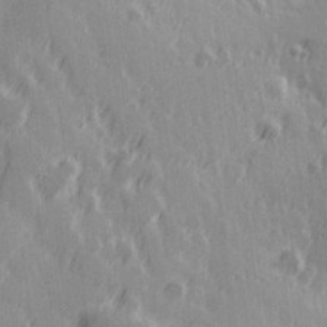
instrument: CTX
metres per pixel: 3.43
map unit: Hve
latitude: 25.8583
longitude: 146.4629
